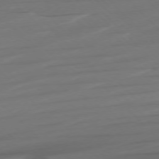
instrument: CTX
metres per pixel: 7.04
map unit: Ap
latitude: -76.9542
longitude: -70.2144
